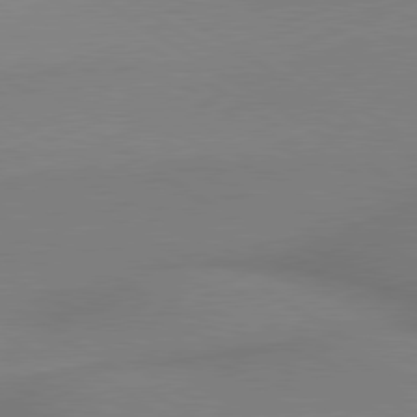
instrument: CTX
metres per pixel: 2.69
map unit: lApd
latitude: 79.6694
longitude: 178.0283
